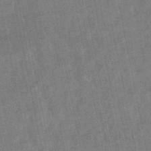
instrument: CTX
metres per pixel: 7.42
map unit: lHb
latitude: -49.0487
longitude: 74.8975
